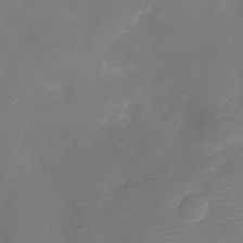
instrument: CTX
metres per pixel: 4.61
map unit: Ht
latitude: -11.2187
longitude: -23.4426
